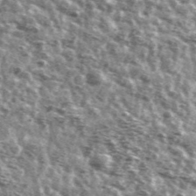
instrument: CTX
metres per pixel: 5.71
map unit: Ave
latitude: 41.8016
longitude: -106.5168
